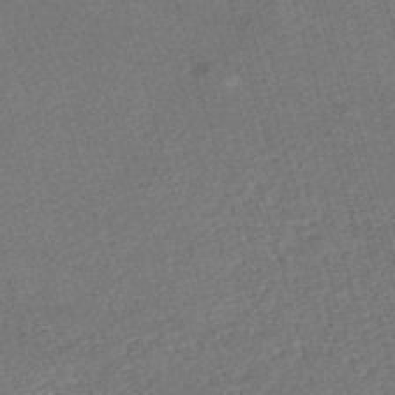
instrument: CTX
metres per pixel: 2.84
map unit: HNhu
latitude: -47.2565
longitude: 99.3698
